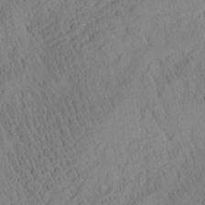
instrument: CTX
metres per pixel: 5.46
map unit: Aa
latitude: 26.5924
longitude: -141.7638
